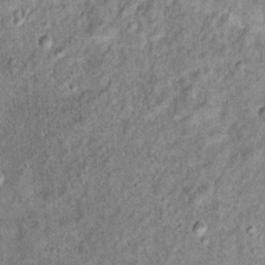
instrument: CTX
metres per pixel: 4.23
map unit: Hto
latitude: 15.6694
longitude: -34.9702
